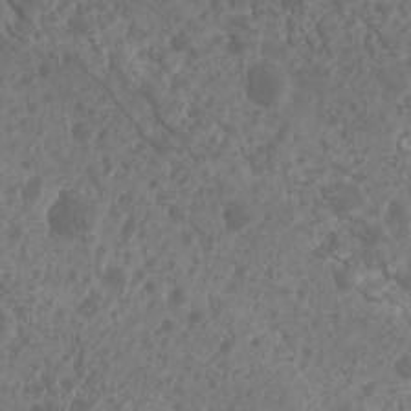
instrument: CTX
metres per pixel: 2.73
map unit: Nhu
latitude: 6.1767
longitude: -18.7435
